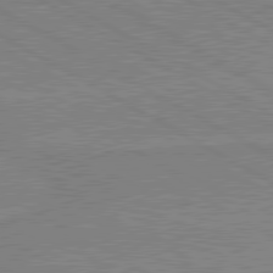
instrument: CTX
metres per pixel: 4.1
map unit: lApd
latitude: 80.3278
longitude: 168.4062
